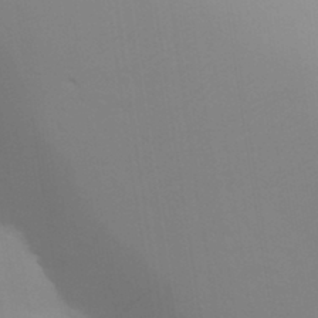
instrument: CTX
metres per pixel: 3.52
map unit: Aa
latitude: 32.3089
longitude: -144.8380
